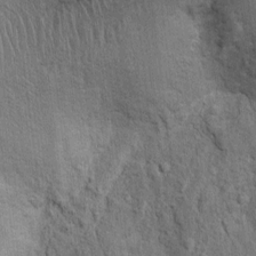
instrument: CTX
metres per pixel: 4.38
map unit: Ht
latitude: -3.5966
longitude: -13.9150
